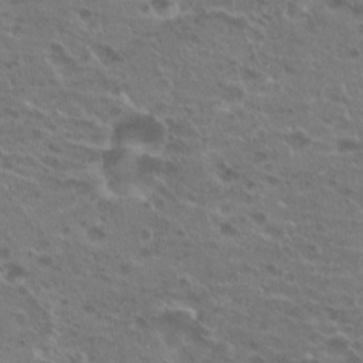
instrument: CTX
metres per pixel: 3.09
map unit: Hto
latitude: 20.3468
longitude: -40.6112
